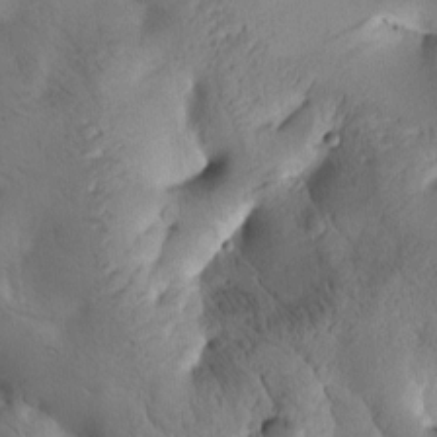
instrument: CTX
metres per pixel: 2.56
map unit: Htu
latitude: -3.1998
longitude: 169.4832
